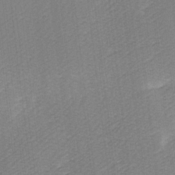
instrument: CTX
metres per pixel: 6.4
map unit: Ave
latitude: 10.0633
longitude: -106.8569
